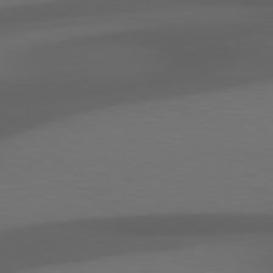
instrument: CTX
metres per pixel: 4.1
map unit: lApd
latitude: 79.3482
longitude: -124.2711
